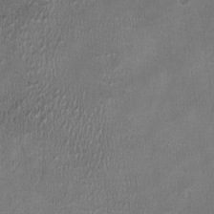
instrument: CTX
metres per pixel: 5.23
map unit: HNhu
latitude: -2.5195
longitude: -7.5182
